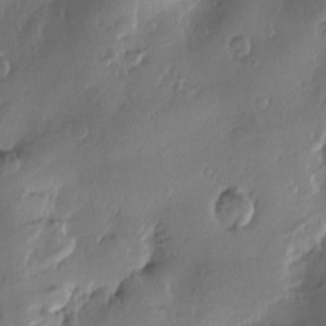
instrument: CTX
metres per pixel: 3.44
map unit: Htu
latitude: -2.8407
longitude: -177.4615
